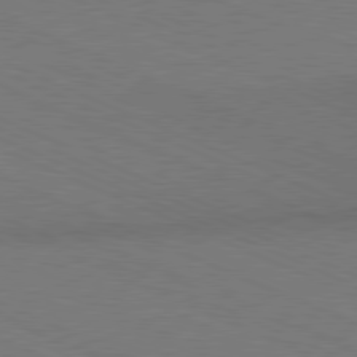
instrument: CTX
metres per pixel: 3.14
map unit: Hpe
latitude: -81.8234
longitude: 15.6533
